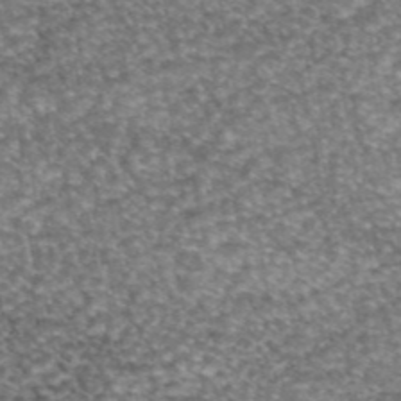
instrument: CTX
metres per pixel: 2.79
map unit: eAb
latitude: 45.3292
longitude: 104.3117
